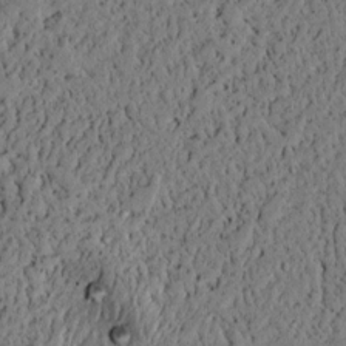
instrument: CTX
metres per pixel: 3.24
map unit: lAvf
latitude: 4.8002
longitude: 166.6518
